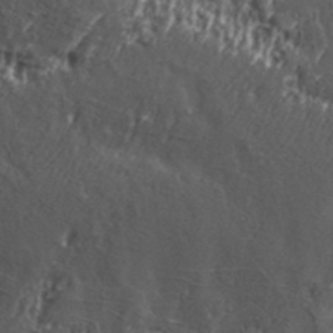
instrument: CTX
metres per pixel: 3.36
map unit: Aa
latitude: 33.5938
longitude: -135.2159
